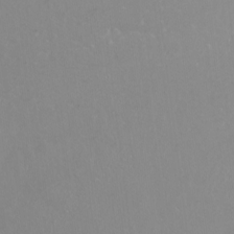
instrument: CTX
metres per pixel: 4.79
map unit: Ht
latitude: -9.1053
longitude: -45.6505
